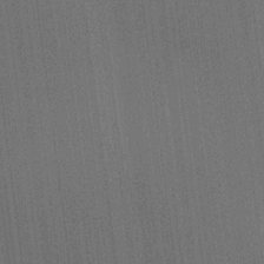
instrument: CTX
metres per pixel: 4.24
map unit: HNhu
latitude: 13.9150
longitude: 14.3496
